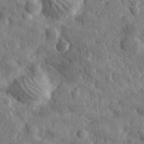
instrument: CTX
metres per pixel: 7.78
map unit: lHvf
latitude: 35.0269
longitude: -87.4426
